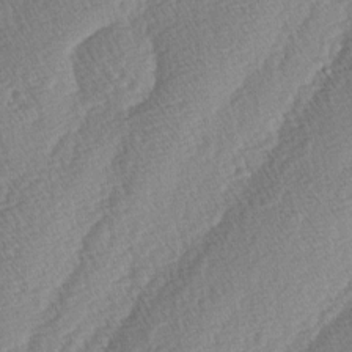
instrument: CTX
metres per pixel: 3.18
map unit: lAa
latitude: -4.0850
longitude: -130.2145
